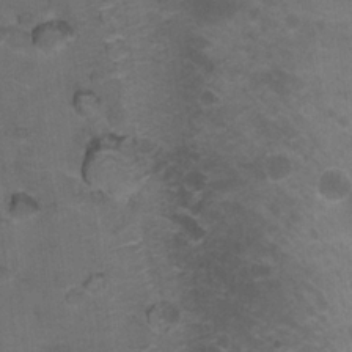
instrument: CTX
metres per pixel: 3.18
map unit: Nhu
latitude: 18.1577
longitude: -32.3278
